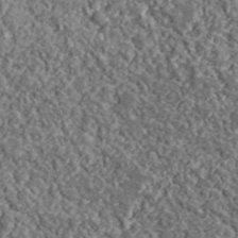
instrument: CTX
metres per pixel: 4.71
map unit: lHvf
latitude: 38.9514
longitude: -88.0822
